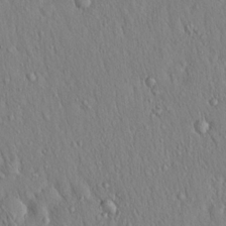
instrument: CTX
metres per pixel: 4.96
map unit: Hto
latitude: 16.3656
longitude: -58.2712
